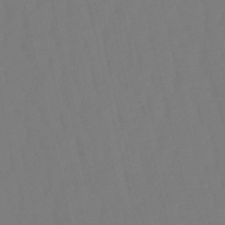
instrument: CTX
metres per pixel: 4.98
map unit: eHb
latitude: -50.6329
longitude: 76.7463
